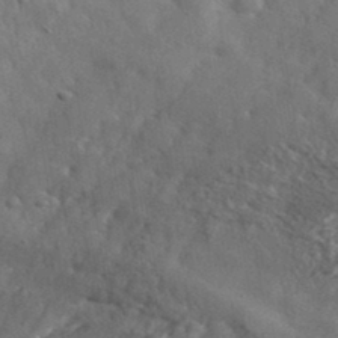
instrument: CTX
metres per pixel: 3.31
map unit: lHvf
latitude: 37.0648
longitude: -87.6316
